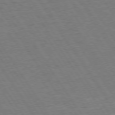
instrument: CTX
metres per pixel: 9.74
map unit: Hpe
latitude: 73.6883
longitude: -140.5545
